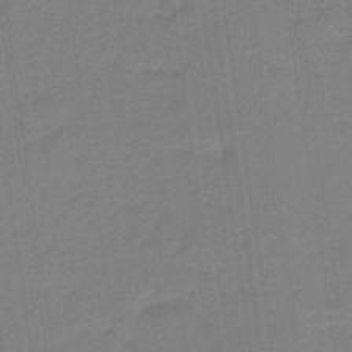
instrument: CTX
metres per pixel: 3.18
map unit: eHb
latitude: -46.5007
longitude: 87.5588
